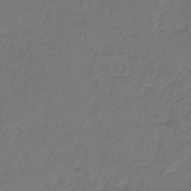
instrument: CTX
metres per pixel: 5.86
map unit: HNb
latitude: -35.5588
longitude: 58.7652
